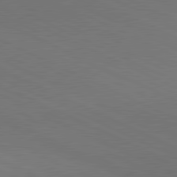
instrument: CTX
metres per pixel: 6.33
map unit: lApd
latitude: 81.1781
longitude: 148.2362
